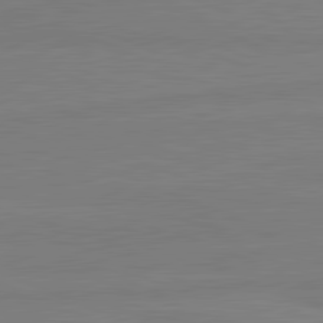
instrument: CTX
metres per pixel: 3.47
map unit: lApd
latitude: 81.5938
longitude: -179.9150
